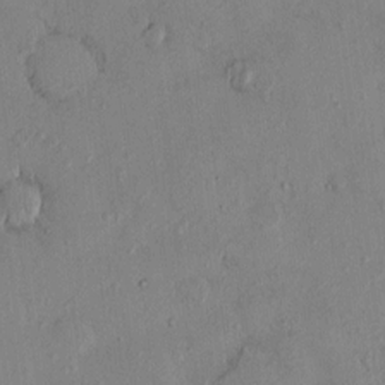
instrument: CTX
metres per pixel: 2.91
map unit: eHh
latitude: 0.1200
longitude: 16.2173
